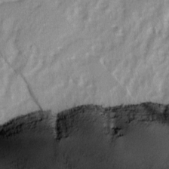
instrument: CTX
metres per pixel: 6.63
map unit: Ave
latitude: 2.3845
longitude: -110.3845
